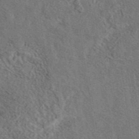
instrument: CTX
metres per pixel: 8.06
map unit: eAb
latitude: 42.8758
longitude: 110.6140
